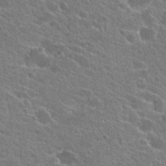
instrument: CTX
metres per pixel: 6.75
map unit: Hto
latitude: 24.3656
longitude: -39.0836
